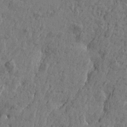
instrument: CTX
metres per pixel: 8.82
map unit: Htu
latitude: -5.4265
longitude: 179.7288
